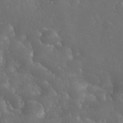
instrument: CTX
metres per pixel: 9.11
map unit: eHh
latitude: 34.1955
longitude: -63.9906
